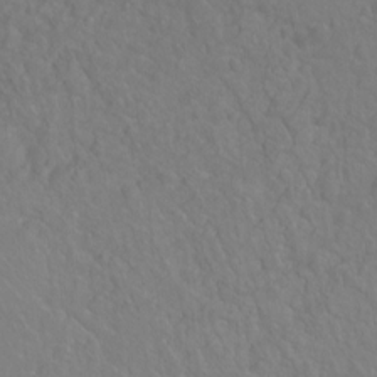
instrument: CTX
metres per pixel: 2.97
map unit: Ht
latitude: -6.8408
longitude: -37.3104
